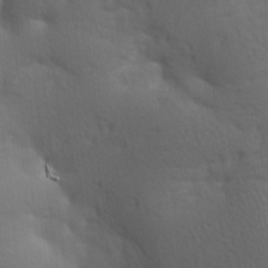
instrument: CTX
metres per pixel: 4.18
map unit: lAa
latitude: -8.9731
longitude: -125.7449
